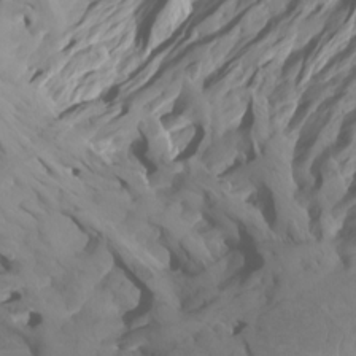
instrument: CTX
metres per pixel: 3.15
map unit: Htu
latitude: -7.7288
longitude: -64.4223
